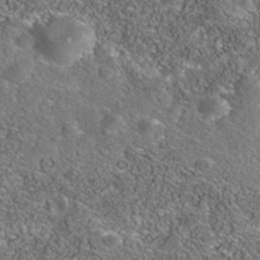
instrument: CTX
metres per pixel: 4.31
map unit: Nhe
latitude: -40.9353
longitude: -99.4615
